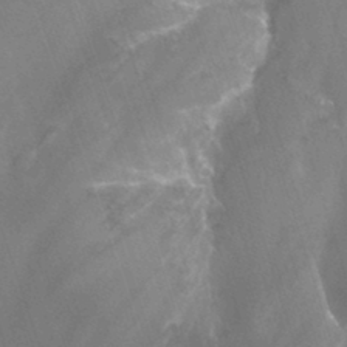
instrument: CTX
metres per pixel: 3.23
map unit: Nhu
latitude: -12.9542
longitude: -66.4034
